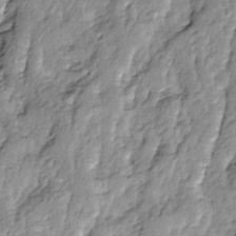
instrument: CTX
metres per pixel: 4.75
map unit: Ave
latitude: 14.1578
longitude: -134.8380
